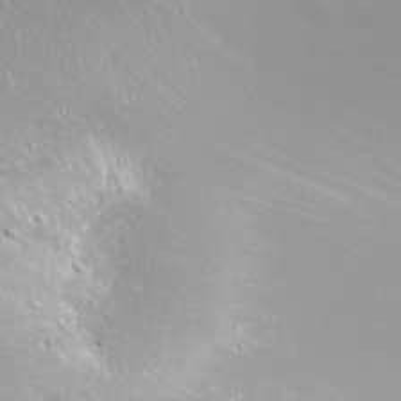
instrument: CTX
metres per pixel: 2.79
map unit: Nhu
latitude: -8.7274
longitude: -70.8380
